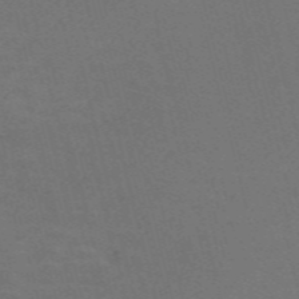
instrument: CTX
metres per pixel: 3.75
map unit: Nve
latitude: -59.3320
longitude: 63.1620
